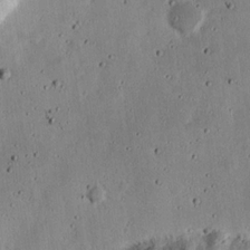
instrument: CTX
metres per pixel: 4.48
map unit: Nhu
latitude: 18.1011
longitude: -74.7624
